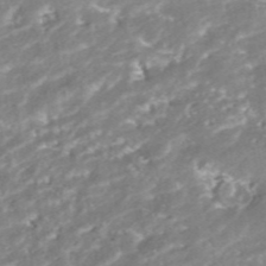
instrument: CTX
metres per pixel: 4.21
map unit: ANa
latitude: -41.3698
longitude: 103.8045
